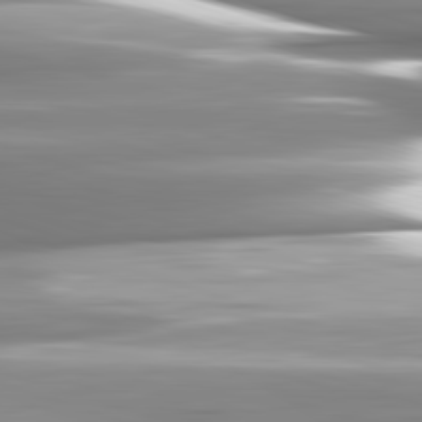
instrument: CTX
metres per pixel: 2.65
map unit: lApd
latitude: 82.4601
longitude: -141.8583
